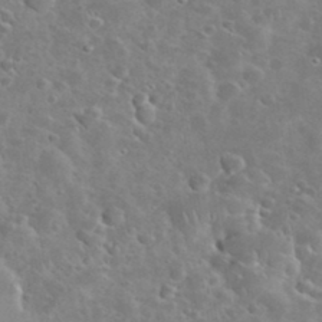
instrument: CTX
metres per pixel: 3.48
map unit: eHh
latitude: 35.8772
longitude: -60.1766
